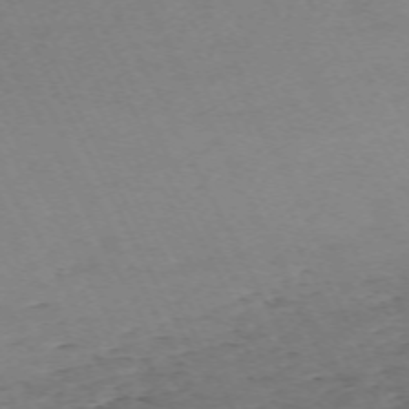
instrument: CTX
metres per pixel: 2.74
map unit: Hpe
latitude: -70.7274
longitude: 15.6533
